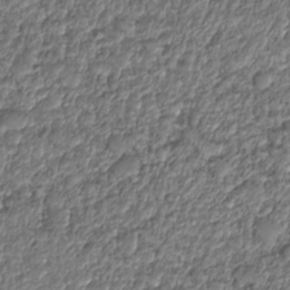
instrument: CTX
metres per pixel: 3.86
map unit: HNhu
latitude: -25.0486
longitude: 50.8597
